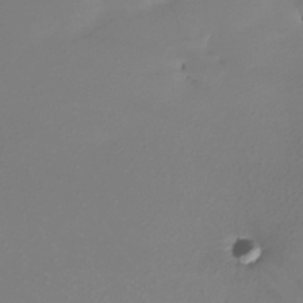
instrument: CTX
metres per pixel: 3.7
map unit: Nhe
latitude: -33.5022
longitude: -116.4790
